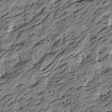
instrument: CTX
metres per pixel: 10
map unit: Htu
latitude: -6.0283
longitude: -178.8002
